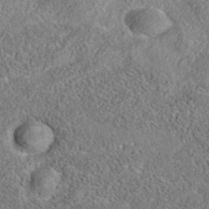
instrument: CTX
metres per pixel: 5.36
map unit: eAb
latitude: 35.5371
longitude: 107.0676
